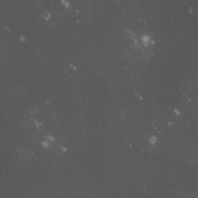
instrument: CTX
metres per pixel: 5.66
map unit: lHvf
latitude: -13.4455
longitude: -101.5371
